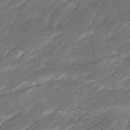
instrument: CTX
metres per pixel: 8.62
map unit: Ave
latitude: 16.2145
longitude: -136.0822
